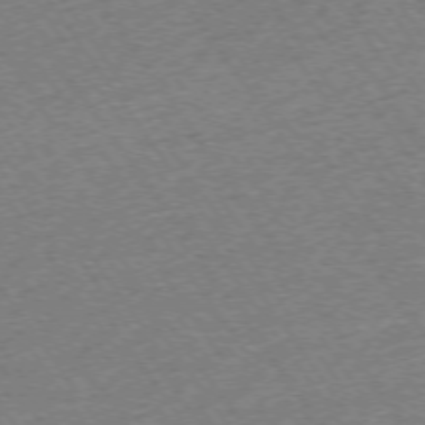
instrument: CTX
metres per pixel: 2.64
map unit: Ap
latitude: -74.7275
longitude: -89.3104
